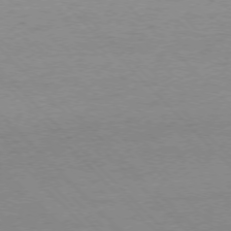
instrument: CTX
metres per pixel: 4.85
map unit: Ap
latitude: -76.5574
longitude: -85.3104
